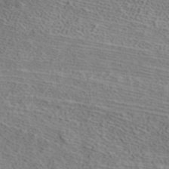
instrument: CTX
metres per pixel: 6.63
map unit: ANa
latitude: 39.3671
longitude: 20.2172
